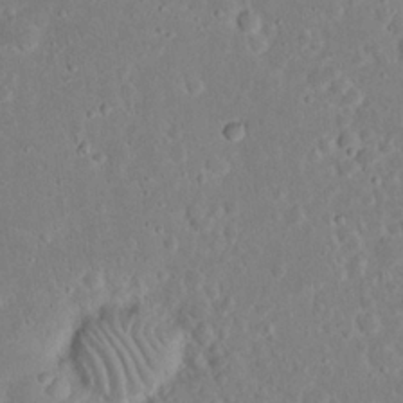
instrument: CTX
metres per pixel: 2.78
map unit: Nhu
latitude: 23.3482
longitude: -71.2159
